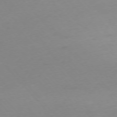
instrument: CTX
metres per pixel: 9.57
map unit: Ap
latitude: -76.0850
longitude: -71.9906
